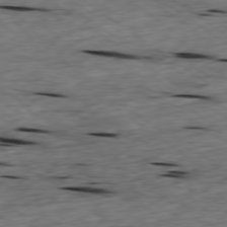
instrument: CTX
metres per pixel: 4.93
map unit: Ap
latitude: -79.2565
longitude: -91.3293
